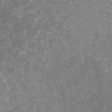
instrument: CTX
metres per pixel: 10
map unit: eAb
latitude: 46.1767
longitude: 120.8219
